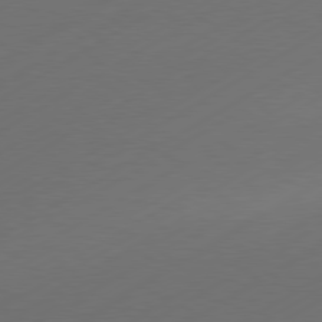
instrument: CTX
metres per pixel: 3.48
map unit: Hpe
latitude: -80.7086
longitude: 15.5210
